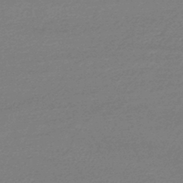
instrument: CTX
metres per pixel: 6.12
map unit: HNhu
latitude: -45.0864
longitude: 93.6722
